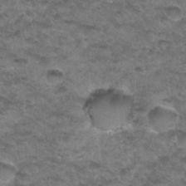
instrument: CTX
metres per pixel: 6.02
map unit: Hto
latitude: 32.9703
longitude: -48.6490
